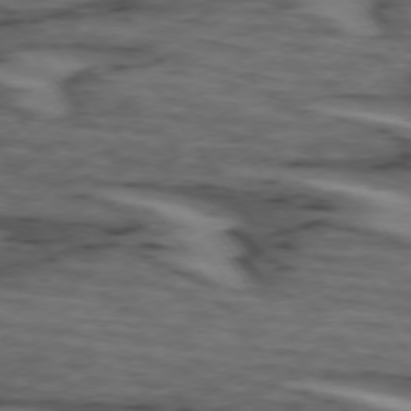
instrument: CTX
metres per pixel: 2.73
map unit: lApd
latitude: 74.0633
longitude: -71.8016
